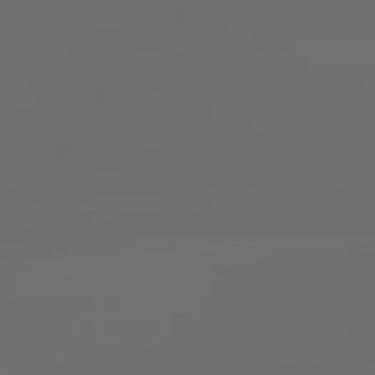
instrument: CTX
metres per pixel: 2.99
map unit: lApd
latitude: 79.7261
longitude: -139.2915
